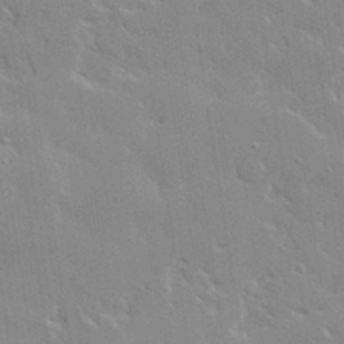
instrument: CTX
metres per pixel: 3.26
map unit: lHvf
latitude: 33.2915
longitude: -91.5560
